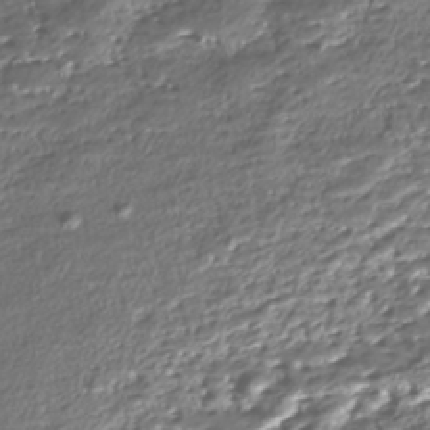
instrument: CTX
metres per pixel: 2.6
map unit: Nhe
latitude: -45.7856
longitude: 152.2361
